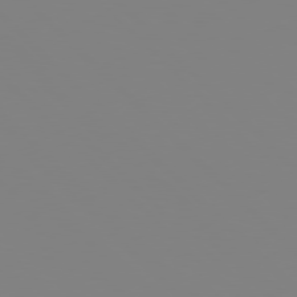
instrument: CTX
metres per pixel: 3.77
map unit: Hpe
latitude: 77.8772
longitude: -161.7638
